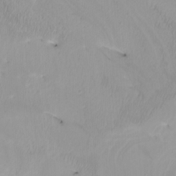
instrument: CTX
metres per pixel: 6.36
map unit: Htu
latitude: -8.1606
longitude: -64.5924
